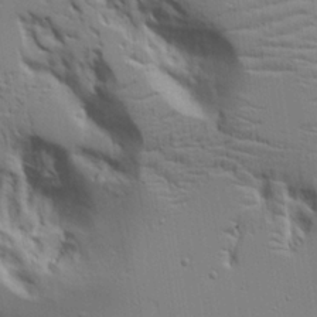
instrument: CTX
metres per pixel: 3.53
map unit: Aa
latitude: 20.7624
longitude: -123.9906
